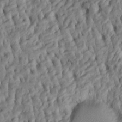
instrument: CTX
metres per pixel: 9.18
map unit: Htu
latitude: -8.2928
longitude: 145.4643
